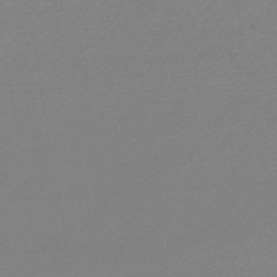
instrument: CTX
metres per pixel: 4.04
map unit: HNb
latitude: -48.0850
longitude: 57.8611
